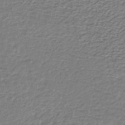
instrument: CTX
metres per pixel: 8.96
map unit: lHb
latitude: -35.4643
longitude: 60.8219
